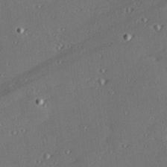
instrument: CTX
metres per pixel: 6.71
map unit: Hve
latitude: 27.5560
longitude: -91.1592
